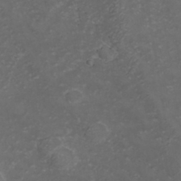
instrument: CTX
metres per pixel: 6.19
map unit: Hve
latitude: 33.4049
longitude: 149.3699
